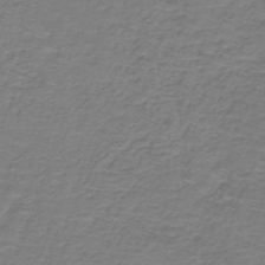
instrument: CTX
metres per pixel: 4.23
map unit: lHb
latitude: -41.8044
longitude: 57.1242
